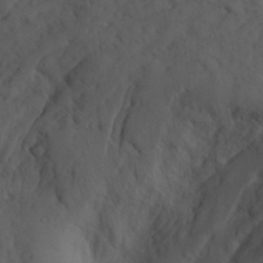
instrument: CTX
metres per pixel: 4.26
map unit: Ave
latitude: 23.2915
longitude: -132.0822
